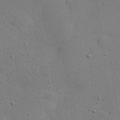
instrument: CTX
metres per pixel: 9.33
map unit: eHh
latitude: 24.1766
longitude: -69.8583
